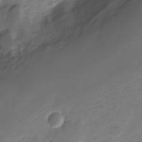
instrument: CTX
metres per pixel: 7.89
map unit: Nve
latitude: -20.6707
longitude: 108.1417
